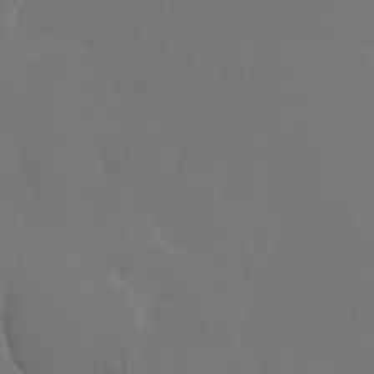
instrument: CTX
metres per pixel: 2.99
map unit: Hve
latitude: 22.5546
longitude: 146.1794
